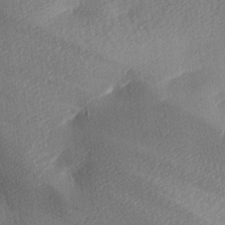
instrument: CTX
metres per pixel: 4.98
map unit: lAa
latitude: -8.8786
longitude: -127.4427
